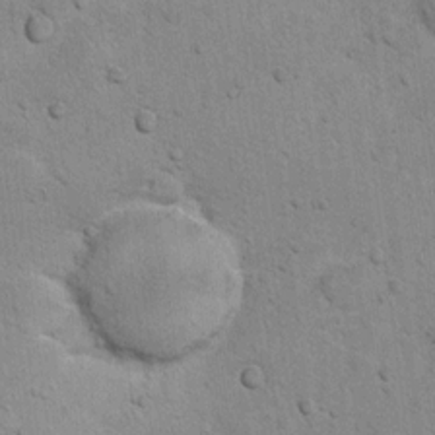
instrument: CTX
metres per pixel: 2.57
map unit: Hto
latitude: 11.8206
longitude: -37.0836
